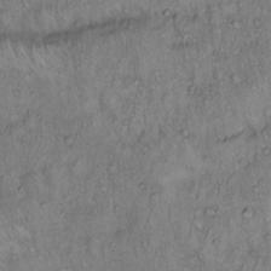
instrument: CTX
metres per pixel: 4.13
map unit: Hto
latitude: 13.7450
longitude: -57.2159
